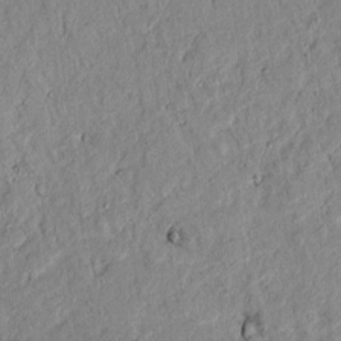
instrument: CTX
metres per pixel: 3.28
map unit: lAvf
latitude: 6.8947
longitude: 168.9730
